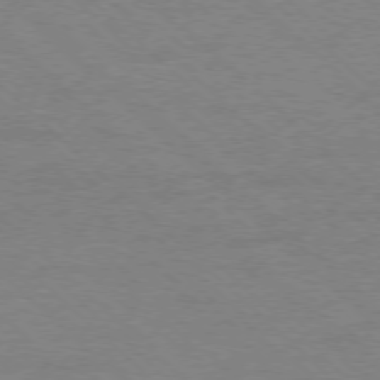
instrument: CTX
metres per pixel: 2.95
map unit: Ap
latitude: -77.6344
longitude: -86.3089
